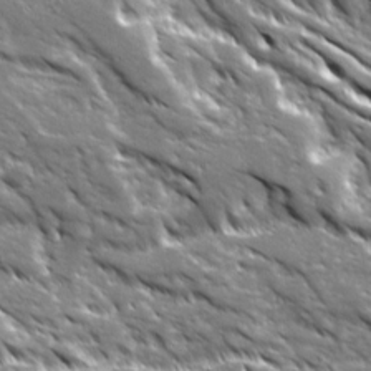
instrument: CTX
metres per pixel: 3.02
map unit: Ave
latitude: 19.8016
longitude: -135.4615
